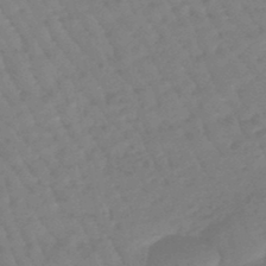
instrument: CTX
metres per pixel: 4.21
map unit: eHb
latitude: -46.3117
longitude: 83.0675
